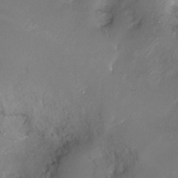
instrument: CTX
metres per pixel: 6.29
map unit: Nhu
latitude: -17.6533
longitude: -45.8961
